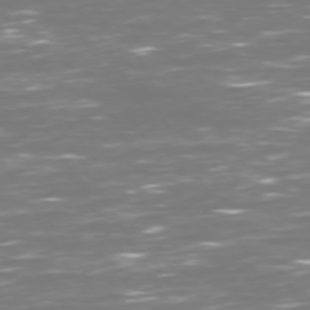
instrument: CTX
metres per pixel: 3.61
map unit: Hpe
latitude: 72.7625
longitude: -126.2901
